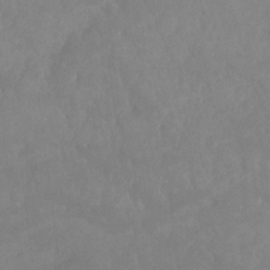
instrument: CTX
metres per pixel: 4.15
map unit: Ht
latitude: -8.5952
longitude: -33.8016
